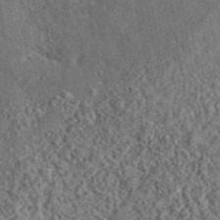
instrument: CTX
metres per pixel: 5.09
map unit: eAb
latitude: 43.4238
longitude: 115.6911
